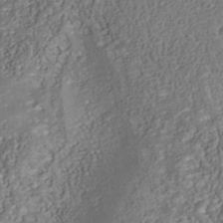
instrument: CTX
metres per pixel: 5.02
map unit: Nhu
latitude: -39.8045
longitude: -85.4049
